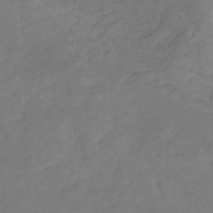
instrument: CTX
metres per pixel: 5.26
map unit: lHb
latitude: -30.6329
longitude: 65.5966
